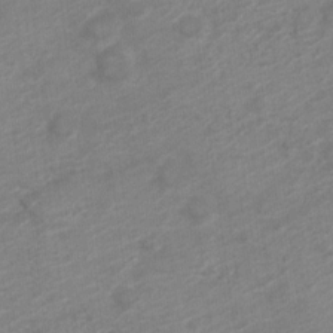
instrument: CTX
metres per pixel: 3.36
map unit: Nve
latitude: -18.7274
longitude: 106.9353
